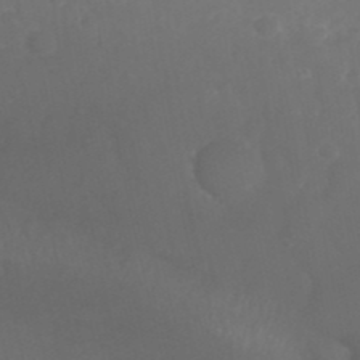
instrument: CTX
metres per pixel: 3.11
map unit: Nhu
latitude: 24.0444
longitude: -63.8773
